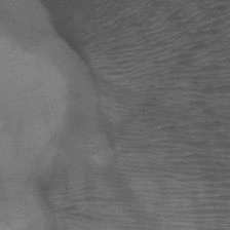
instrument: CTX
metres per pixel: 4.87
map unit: HNb
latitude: -46.0661
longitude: -45.1592
